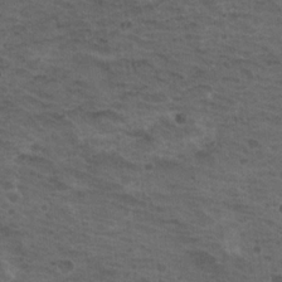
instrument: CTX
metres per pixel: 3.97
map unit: Hto
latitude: 18.7246
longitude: -32.1389
